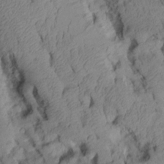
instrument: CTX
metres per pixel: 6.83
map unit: Aa
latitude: 7.3671
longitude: -127.9906
